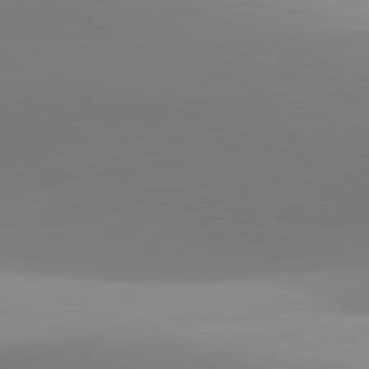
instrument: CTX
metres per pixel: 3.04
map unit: lApd
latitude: 81.7639
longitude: 142.5384
